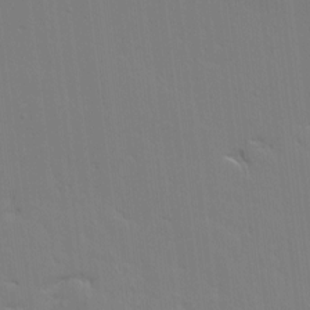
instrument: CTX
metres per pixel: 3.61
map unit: Hve
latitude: 1.9906
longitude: -125.4048
